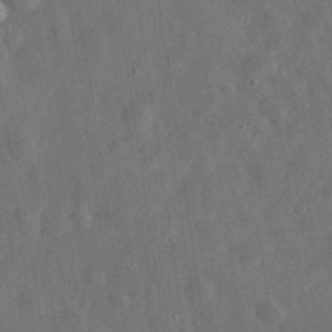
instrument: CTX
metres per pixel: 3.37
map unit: eHh
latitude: 31.7072
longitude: -74.9703
